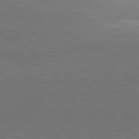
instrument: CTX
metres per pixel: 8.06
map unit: lApd
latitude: 81.2348
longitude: 154.0661
